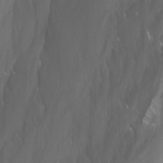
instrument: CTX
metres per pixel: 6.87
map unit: Nhu
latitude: -10.1039
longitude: -69.6316
